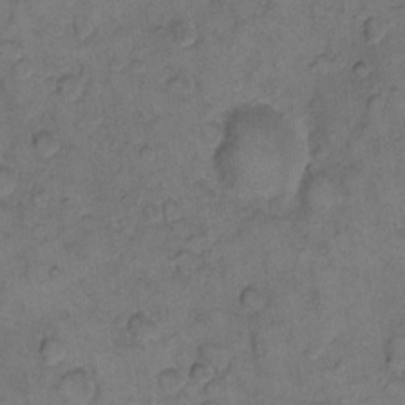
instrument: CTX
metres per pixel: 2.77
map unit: eHh
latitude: 11.1025
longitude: -63.4994
